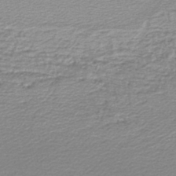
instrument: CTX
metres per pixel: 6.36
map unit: lHb
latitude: -46.4818
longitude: 65.1809
